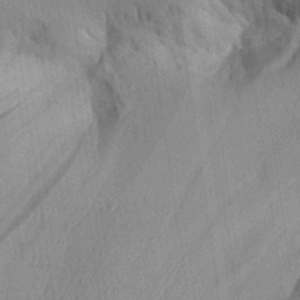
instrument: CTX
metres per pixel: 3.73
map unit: Aa
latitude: 26.0822
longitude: -134.5357
